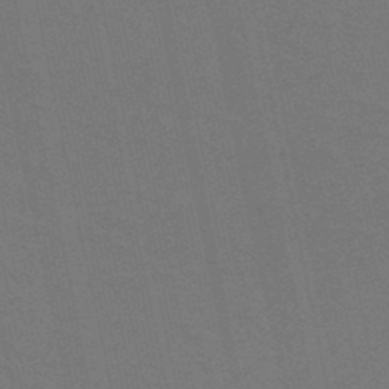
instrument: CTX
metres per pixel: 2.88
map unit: HNb
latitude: -49.5966
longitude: -52.5357
